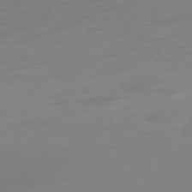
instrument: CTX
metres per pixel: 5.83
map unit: Hpe
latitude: -75.5588
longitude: -15.7828
